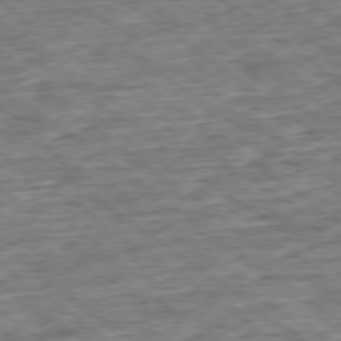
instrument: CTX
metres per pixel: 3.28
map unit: Ap
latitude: -79.0297
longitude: -85.8961
